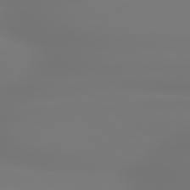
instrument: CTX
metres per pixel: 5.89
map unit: lApd
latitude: 79.6316
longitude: -136.7624
